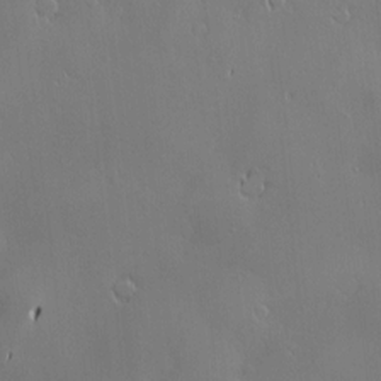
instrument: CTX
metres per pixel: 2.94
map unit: Nve
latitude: -9.6155
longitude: 173.7855
